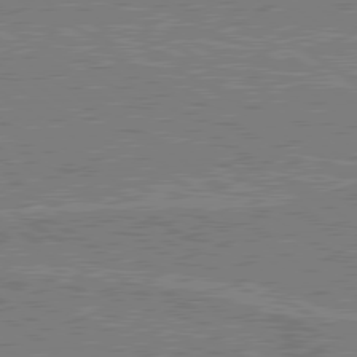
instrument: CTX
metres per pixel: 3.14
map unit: lApd
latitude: 79.7450
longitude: 169.7855
